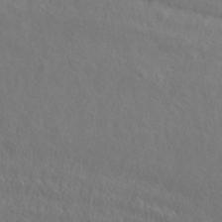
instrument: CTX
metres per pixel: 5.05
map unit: ANa
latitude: 45.8583
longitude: 49.5399
